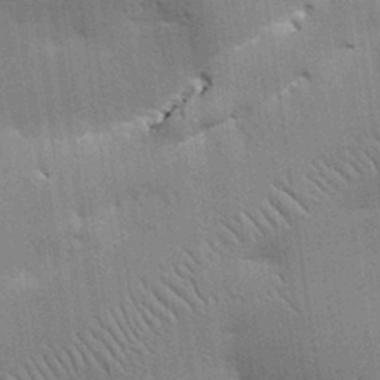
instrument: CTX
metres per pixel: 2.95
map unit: eHh
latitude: 28.7435
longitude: -82.7057
